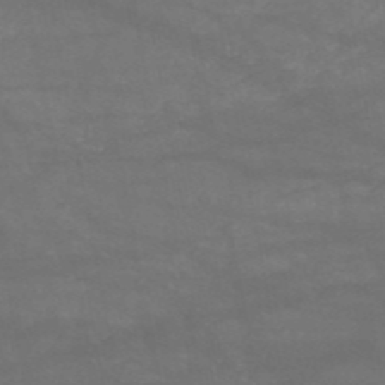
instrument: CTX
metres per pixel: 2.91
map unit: HNb
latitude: -51.8611
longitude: -39.5749
